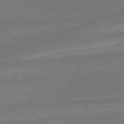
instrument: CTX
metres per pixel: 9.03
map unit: lApd
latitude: 79.1403
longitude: -141.4615
